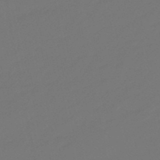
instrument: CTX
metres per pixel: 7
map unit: eHb
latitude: -47.1998
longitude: 86.1984
